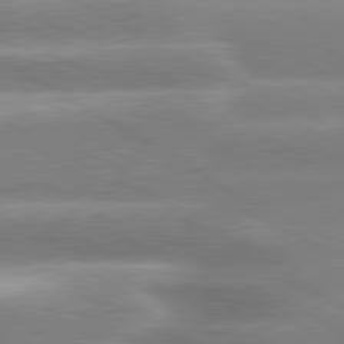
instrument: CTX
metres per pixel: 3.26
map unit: lApd
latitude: 80.5357
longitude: -137.1403
